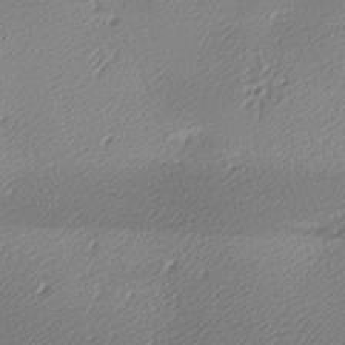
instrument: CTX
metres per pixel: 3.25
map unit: lAa
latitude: -10.1606
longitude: -127.0081
